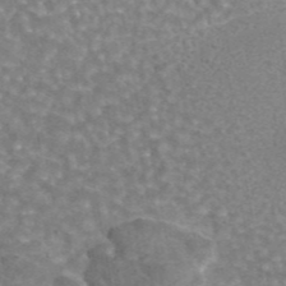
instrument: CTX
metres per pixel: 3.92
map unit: eAb
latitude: 44.4412
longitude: 106.7275
